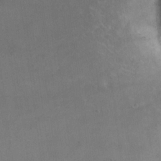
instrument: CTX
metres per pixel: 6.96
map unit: eHh
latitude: 18.4979
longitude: -65.1592
